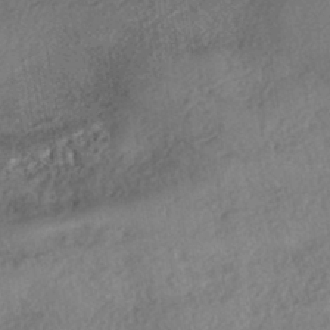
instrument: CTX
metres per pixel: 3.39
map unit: eHh
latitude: -42.8030
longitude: 121.0297
